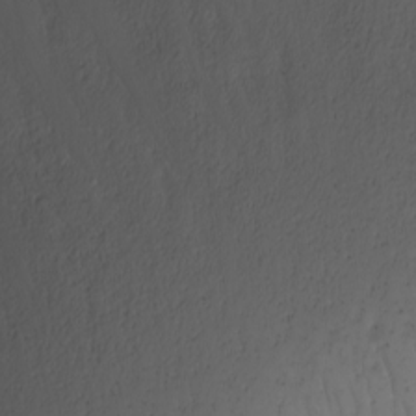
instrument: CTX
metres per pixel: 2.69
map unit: Nhu
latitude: -7.5777
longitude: -90.6113
